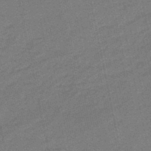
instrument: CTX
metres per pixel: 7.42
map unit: eHb
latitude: -46.6518
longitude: 85.7288
